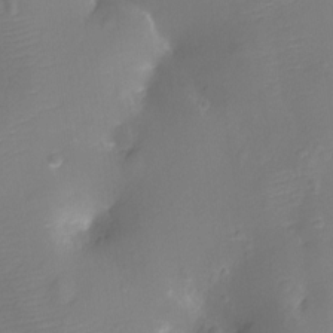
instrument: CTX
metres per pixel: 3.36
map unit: Ht
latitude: -11.4832
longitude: -23.0647
